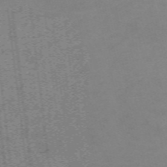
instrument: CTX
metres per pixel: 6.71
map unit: HNb
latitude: -55.9178
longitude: -41.3103
